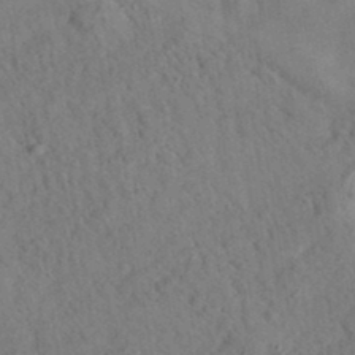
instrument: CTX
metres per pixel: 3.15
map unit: eAb
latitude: 34.7813
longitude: 108.8597
